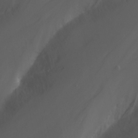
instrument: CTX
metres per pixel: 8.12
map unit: Nhu
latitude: -11.8044
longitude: -75.2726
